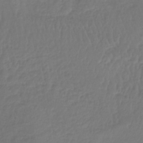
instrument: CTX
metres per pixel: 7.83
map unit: lHb
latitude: -42.1983
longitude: 66.0850
